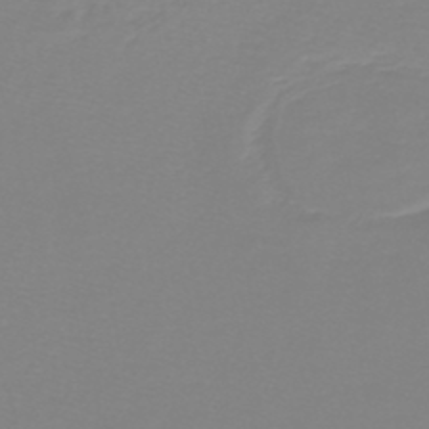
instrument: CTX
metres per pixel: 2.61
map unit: lHb
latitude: -44.6519
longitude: 55.5210
